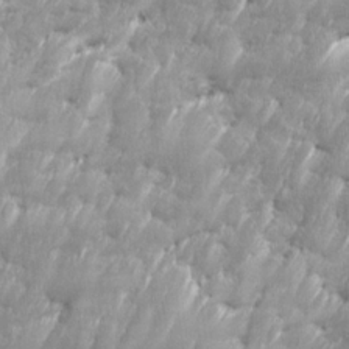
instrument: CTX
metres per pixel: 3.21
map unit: Ave
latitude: 16.3656
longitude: -135.6505
